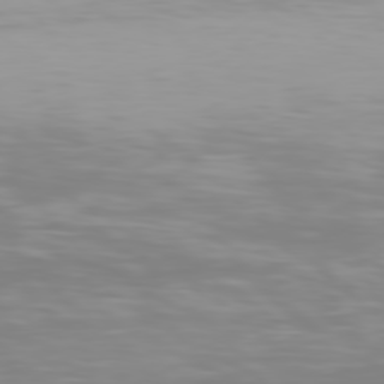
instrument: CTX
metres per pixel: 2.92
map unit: Hpe
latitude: 77.9339
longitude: -135.1781
